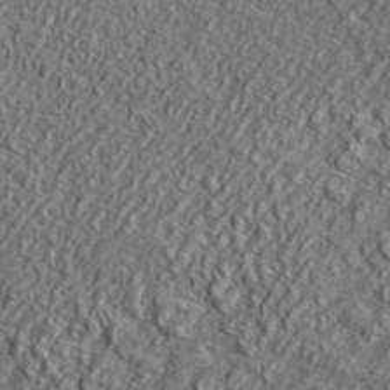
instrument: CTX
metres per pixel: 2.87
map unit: lHvf
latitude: 42.4412
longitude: -88.6869
